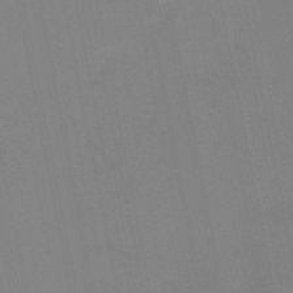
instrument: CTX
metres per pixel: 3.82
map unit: lHb
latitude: -48.4440
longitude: 67.0675
